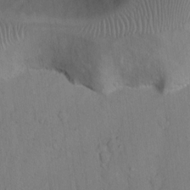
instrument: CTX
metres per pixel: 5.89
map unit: Hto
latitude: 12.9136
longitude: -56.6112
